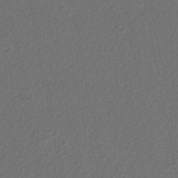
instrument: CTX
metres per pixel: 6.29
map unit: HNhu
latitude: -46.9730
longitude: 103.7667
